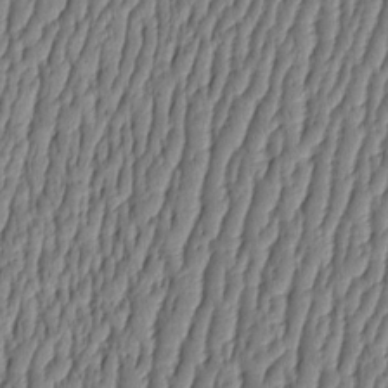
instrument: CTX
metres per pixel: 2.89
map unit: HNhu
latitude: -3.5966
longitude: 13.7856
